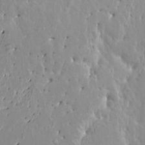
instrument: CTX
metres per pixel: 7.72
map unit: HNhu
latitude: 3.6127
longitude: 6.3684
